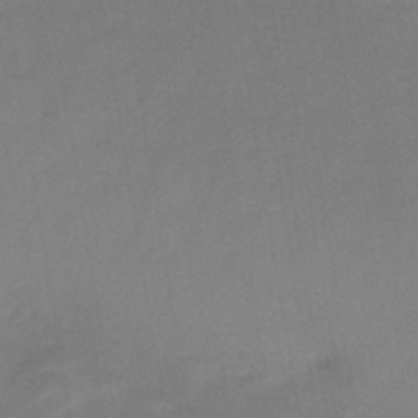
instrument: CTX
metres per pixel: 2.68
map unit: HNb
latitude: -46.9919
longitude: -38.8191
